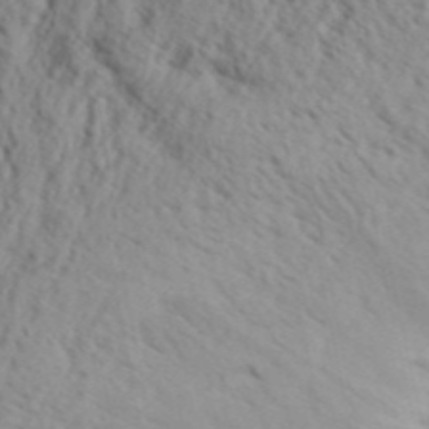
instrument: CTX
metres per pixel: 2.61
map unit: Aa
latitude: 31.4049
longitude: -136.4412
